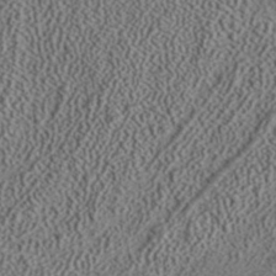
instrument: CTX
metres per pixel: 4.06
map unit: ANa
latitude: 37.7828
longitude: 19.9178
